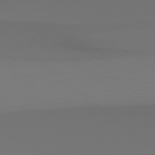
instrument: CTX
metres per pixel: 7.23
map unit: Hpe
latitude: 78.3279
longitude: -133.9339
